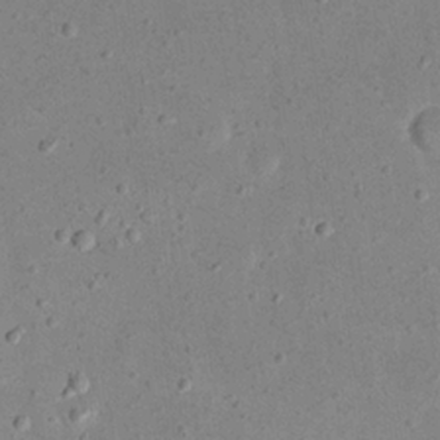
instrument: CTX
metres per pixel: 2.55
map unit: eHh
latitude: 23.3482
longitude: -67.6127
